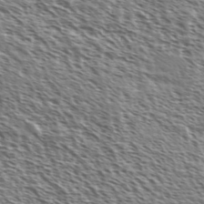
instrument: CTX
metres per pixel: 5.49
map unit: Ave
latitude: 37.2159
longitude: -111.5749
